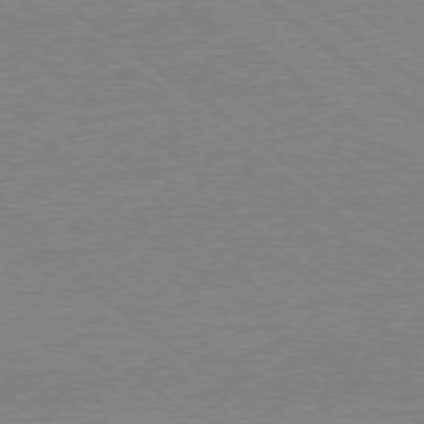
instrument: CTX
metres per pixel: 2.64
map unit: Ap
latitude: -78.5195
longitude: -99.8583
